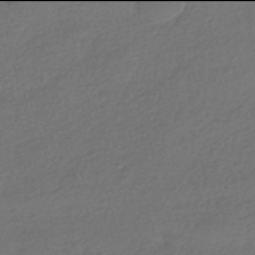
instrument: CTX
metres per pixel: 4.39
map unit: HNhu
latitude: -42.0094
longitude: 94.5195
